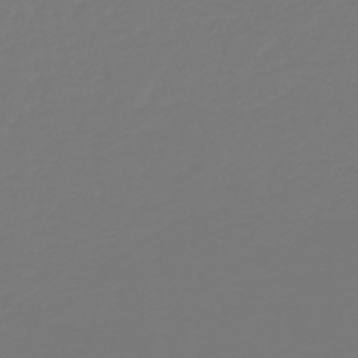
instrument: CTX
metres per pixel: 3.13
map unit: HNb
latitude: -46.7085
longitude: 56.3117
